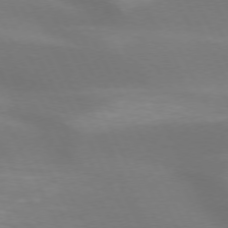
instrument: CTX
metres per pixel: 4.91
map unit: lApd
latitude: 73.1593
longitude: -49.1403
